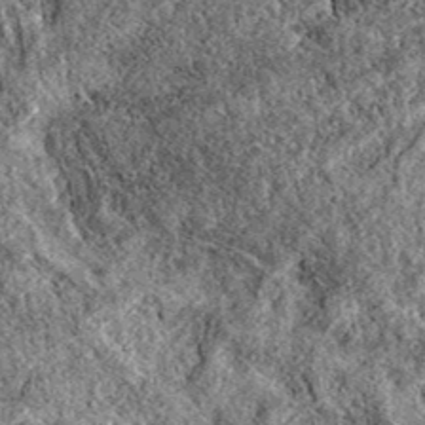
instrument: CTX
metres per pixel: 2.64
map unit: eAb
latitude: 38.4790
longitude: 111.5777
